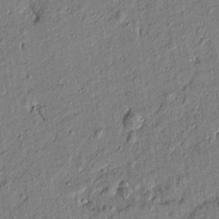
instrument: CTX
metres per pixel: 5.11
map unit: Htu
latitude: -7.5021
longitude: 177.5399
